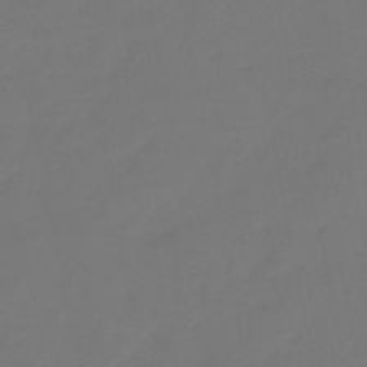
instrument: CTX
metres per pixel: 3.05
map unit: eHb
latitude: -47.8800
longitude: 86.2740
